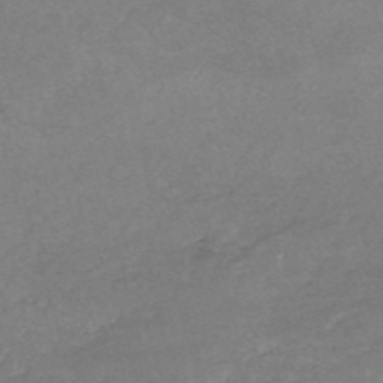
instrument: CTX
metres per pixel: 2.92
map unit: HNb
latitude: -53.9556
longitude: -35.7449
